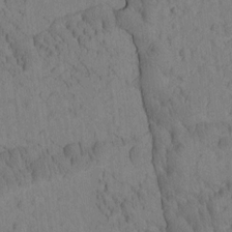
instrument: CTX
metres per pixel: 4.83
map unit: Htu
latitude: -2.5762
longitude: 172.9164
